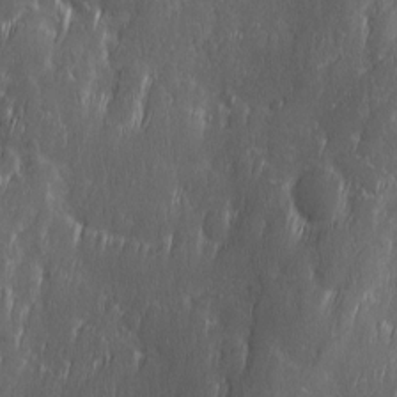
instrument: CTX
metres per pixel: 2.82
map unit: Ave
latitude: 9.9528
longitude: -105.6883
